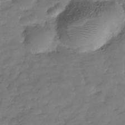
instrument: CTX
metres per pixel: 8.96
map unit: Hve
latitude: -31.8044
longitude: 90.4629
